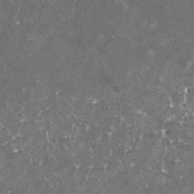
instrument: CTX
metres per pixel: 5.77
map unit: HNhu
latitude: 2.9891
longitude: 6.3684
